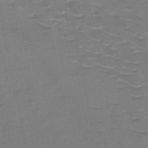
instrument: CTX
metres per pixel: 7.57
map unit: HNb
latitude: -50.0850
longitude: -47.0648
